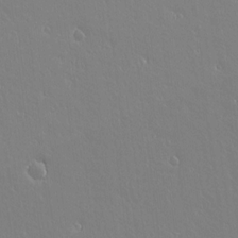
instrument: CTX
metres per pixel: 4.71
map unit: lAvf
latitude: 14.4034
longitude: -126.1389
